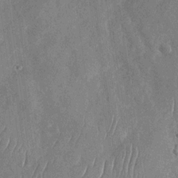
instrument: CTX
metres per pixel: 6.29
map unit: Nhu
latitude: -29.6155
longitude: -58.7057
